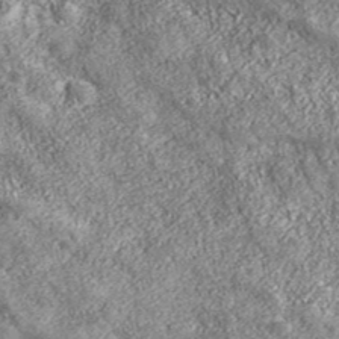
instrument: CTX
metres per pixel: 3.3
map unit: eHh
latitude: 42.9892
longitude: -89.2159
